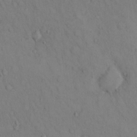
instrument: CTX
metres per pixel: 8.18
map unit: eHh
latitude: 13.6694
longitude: -61.8394
